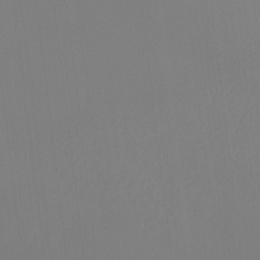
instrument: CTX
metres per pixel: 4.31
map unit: Htu
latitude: -13.0675
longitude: -70.5357
